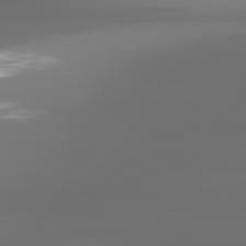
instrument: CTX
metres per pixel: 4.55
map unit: lApd
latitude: 81.3671
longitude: -136.5546
